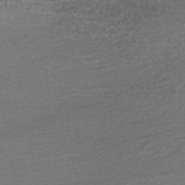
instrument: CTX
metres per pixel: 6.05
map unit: ANa
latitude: -43.1431
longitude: 107.8423
